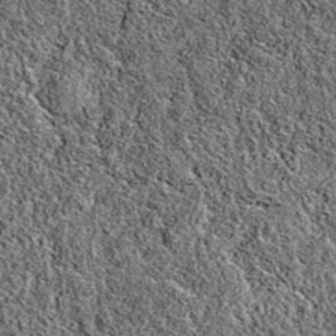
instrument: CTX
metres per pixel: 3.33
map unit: eAb
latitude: 36.3845
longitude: 111.1053
